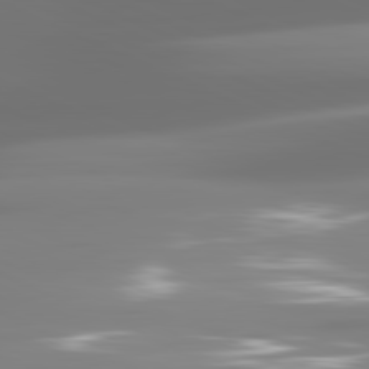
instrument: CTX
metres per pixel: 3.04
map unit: lApd
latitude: 81.6505
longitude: -137.1215
